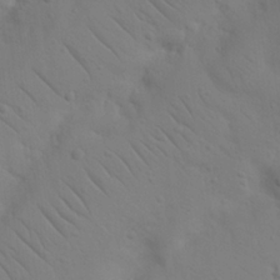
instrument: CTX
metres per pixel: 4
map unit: Nhu
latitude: 22.9136
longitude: -73.9151
